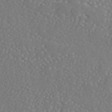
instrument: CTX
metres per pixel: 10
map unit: eAb
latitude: 42.7057
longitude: 106.3684
